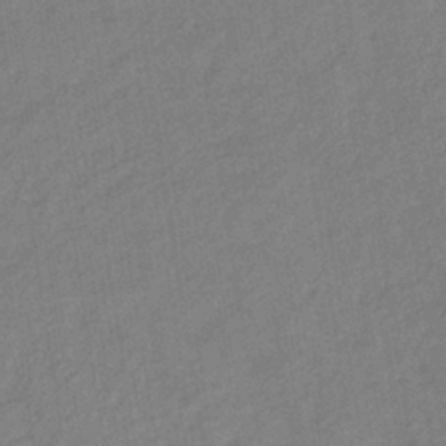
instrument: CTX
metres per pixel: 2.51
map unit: lHb
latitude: -37.2376
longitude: 71.0864
